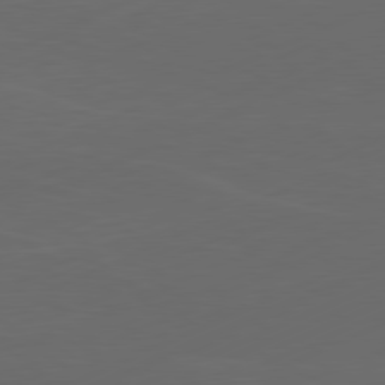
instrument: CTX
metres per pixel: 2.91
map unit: Ap
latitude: -81.4455
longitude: -85.7828
